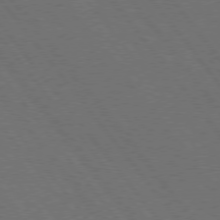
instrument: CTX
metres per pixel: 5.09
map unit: Hpe
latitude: 75.4804
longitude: -137.7639
